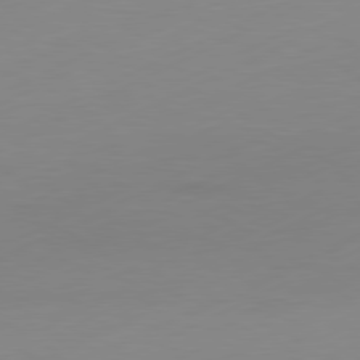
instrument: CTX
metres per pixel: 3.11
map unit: Ap
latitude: -81.2187
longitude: -84.5924
